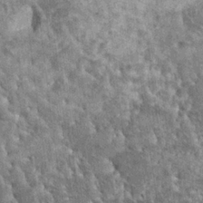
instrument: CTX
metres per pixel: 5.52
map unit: HNhu
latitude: 3.3481
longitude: 4.7841
